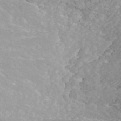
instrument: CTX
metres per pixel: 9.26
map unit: ANa
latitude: 43.8772
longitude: 23.7856
